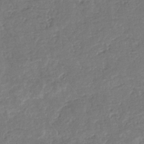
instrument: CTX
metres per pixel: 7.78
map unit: eHb
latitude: -34.7463
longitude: 76.9353
